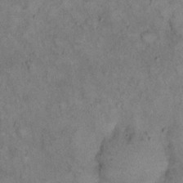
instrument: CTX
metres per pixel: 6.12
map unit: eHh
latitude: 17.4804
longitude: -62.6680
